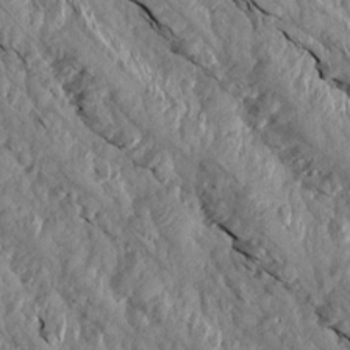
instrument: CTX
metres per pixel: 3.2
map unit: Aa
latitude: 15.4049
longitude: -145.1970
